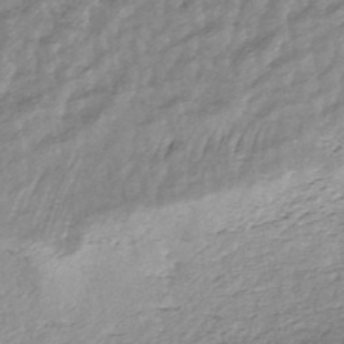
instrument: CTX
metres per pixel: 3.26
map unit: HNhu
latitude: -45.8233
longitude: 106.0283
